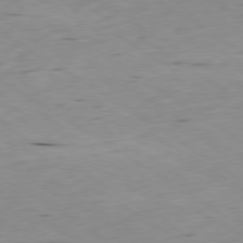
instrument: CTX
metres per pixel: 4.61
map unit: Ap
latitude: -79.8044
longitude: -100.7057
